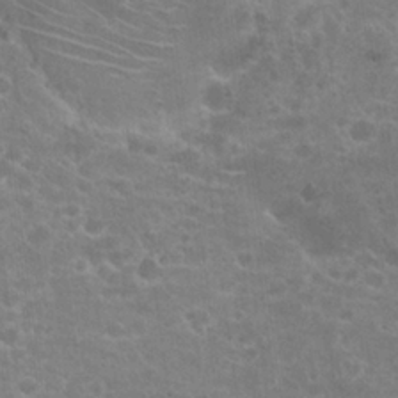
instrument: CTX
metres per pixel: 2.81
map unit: Hto
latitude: 21.8584
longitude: -39.8016
